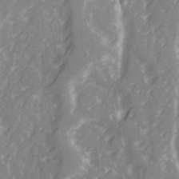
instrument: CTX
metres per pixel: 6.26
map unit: Ave
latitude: 21.2915
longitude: -132.4034
